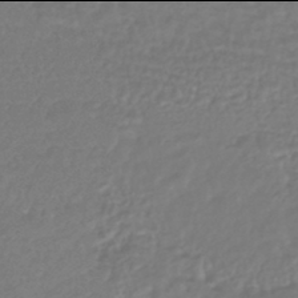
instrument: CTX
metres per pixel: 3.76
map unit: HNhu
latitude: -46.0094
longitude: 98.7274
